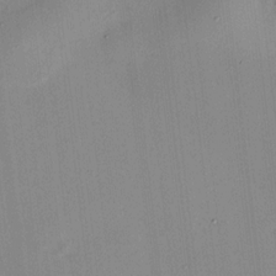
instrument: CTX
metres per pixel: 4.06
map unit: HNhu
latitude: 10.8002
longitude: 9.9556
